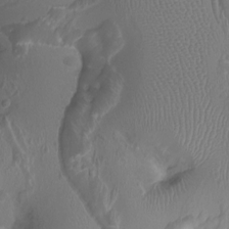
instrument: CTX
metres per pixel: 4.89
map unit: Ht
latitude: -3.0108
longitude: -18.3278
